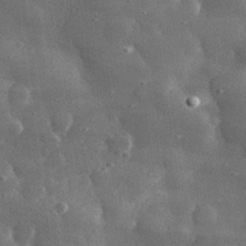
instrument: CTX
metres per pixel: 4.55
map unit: lHvf
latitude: 31.5183
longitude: -88.7813
